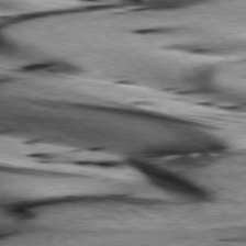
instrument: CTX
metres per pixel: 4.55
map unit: lApd
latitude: 76.1389
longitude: -65.0269
